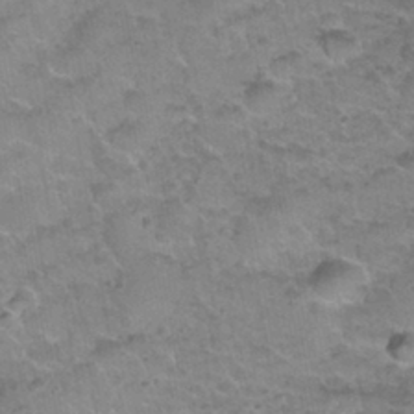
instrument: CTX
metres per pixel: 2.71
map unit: Nhu
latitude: 31.0648
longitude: -52.6869
